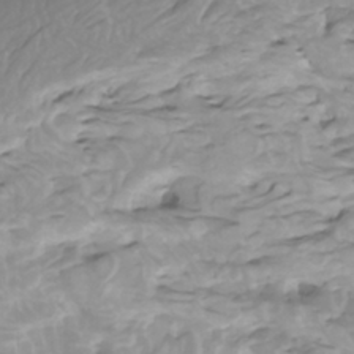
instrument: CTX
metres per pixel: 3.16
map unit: Nhu
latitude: -5.2376
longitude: -77.2537
